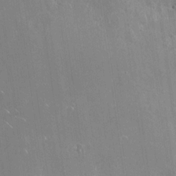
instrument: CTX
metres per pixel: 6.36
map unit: Nhu
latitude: -28.4440
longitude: -80.3278
